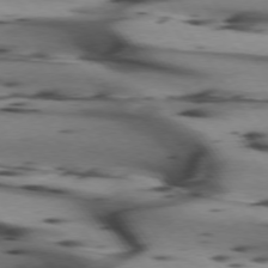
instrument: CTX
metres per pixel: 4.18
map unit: lApd
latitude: 74.4601
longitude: -64.0444
